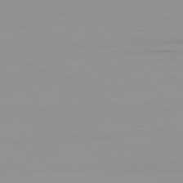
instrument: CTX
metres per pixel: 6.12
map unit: Ap
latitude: -79.6721
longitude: -92.5545
